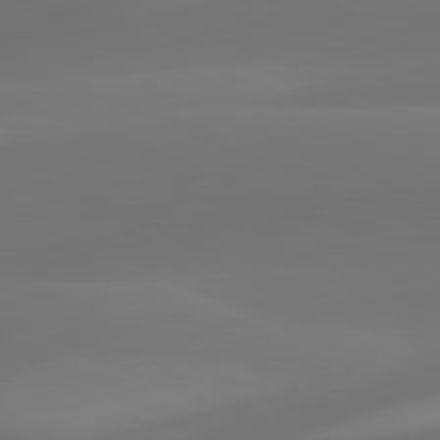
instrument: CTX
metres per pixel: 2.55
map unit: lApd
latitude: 81.9717
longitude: 128.0850
